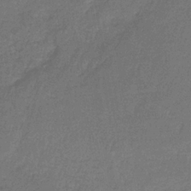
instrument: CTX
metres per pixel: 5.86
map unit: HNb
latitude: -35.2565
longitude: 59.2753
